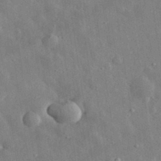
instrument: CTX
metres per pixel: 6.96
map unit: eHh
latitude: 32.7057
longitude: -77.7449
